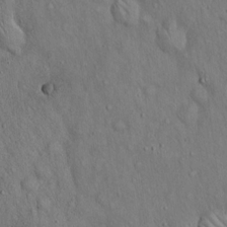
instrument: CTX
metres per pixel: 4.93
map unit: Hto
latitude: 15.3860
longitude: -58.3278
